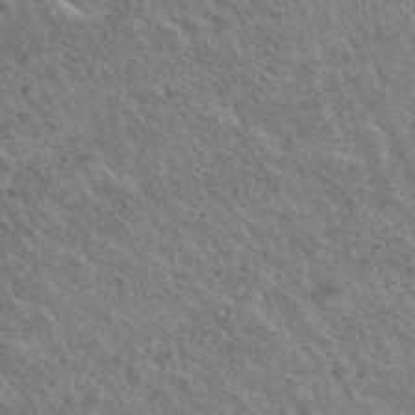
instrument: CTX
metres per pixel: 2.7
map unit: Hto
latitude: 32.5735
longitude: -49.9717
